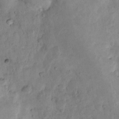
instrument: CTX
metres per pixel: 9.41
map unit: Nhu
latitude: 8.5924
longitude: -22.6679
